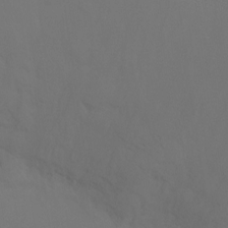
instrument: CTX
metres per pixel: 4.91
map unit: Nhu
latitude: -14.7275
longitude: -52.8758
